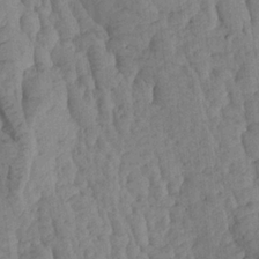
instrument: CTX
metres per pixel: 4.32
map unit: Aa
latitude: 19.3859
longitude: -146.1200
